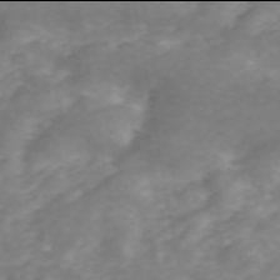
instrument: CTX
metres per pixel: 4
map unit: ANa
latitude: 45.9906
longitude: 21.9556
